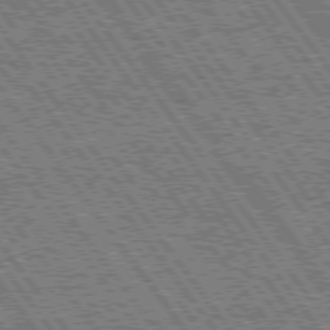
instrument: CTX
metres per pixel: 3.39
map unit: Hpe
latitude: 75.1214
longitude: -154.3089
